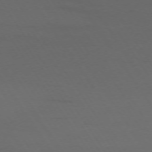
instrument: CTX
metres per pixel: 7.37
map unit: Ap
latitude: -75.0487
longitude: -68.0255
